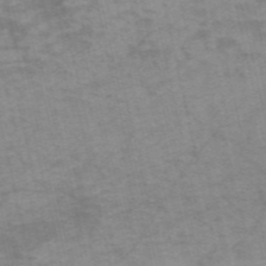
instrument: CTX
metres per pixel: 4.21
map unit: HNb
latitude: -54.0283
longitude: -43.5749
